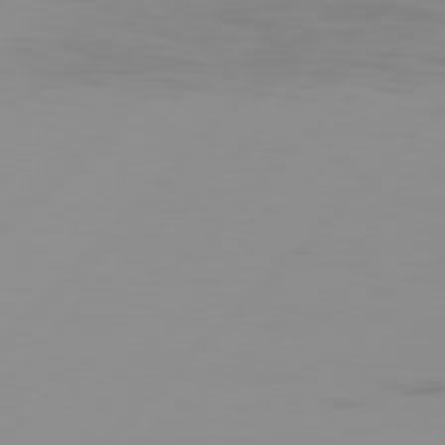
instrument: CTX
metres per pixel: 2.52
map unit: Hpe
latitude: 77.2915
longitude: -139.0080
